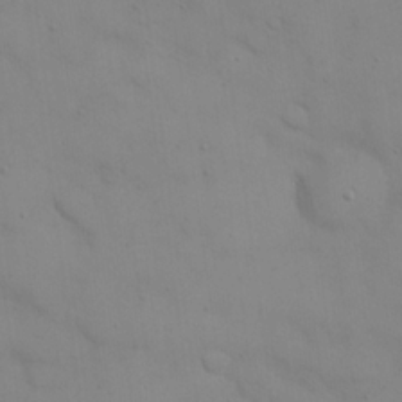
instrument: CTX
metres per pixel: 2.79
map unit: eHh
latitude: 21.7261
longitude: -61.7260
